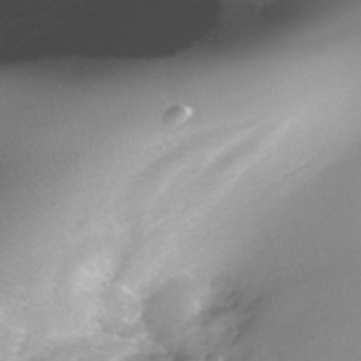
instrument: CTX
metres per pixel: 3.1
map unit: Nhe
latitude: -37.5588
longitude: -112.4223
